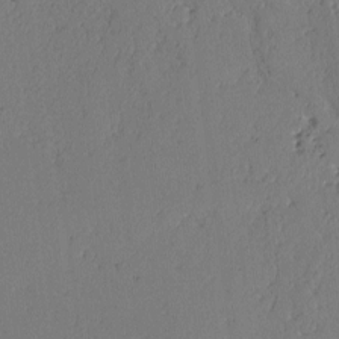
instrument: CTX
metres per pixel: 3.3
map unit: lAvf
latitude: -2.7841
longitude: -106.2900
